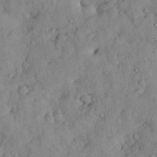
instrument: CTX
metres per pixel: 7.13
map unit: Nhu
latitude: 28.8569
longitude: -69.2726
